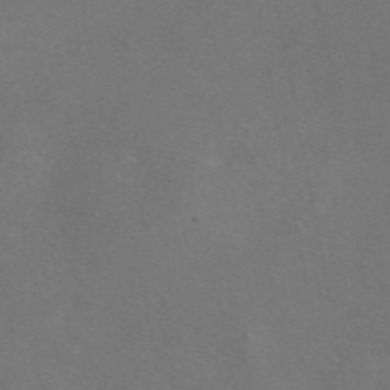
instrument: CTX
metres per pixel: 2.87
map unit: eAb
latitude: 46.7058
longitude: 109.9745
